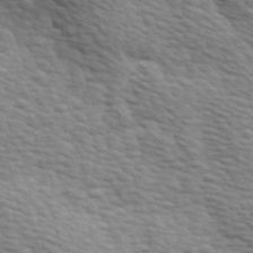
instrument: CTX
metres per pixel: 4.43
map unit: Hve
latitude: 24.2522
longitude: -97.3104
